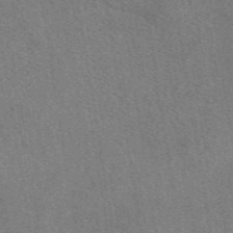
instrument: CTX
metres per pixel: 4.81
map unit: eAb
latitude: 49.2159
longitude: 114.8786
